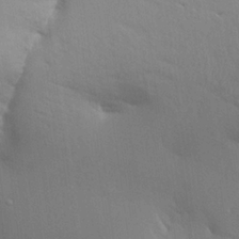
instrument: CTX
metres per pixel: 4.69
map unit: Aa
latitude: 20.2523
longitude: -148.1767
